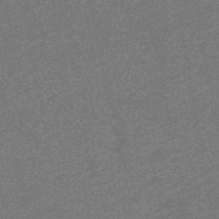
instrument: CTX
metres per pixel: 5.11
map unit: HNb
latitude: -48.3873
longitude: 59.9178
